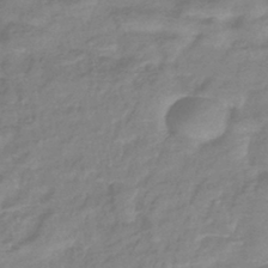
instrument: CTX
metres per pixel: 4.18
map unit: eHb
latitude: -40.9542
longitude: 81.8234
